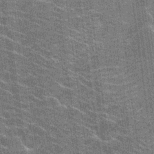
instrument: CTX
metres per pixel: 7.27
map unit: Hto
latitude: 22.8569
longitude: -40.7435
